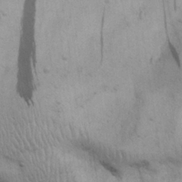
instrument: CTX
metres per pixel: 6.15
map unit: Nhu
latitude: 28.3845
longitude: -71.5560
